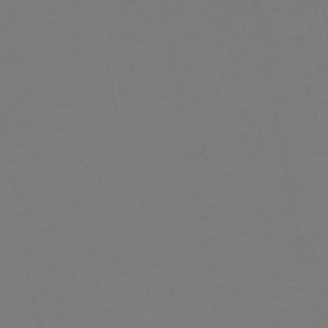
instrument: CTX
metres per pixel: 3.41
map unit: HNb
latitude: -47.0675
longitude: -42.9703
